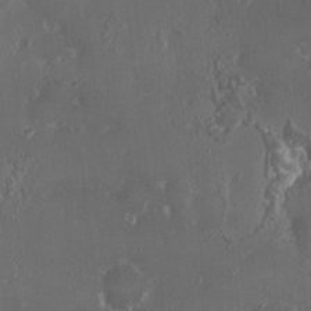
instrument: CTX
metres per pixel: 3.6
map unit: HNhu
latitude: 1.9339
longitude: 6.5007
